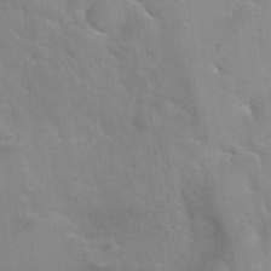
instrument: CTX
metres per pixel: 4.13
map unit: Hto
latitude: 35.2348
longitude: -50.8191
